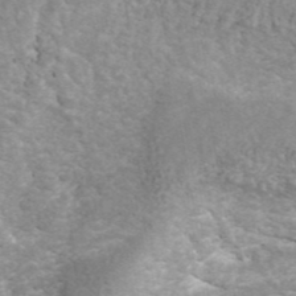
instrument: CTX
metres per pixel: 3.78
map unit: ANa
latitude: 42.7246
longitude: 25.4643
